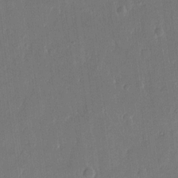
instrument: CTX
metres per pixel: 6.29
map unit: eHh
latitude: 13.9150
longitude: -70.7057
